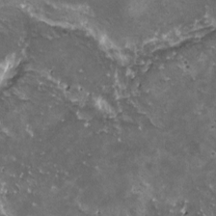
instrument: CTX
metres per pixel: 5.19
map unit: HNhu
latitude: 3.3481
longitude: 5.5966
